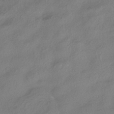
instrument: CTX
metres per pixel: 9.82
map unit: HNhu
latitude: -41.5777
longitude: 103.3510
